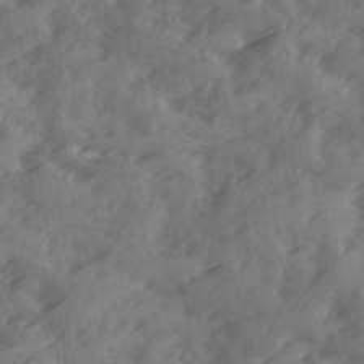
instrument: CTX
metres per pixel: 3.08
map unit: Ave
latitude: 19.2915
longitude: -131.3482
